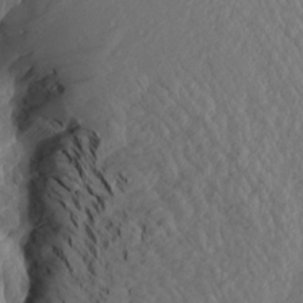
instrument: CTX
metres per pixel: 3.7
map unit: Aa
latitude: 19.3292
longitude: -146.3846
